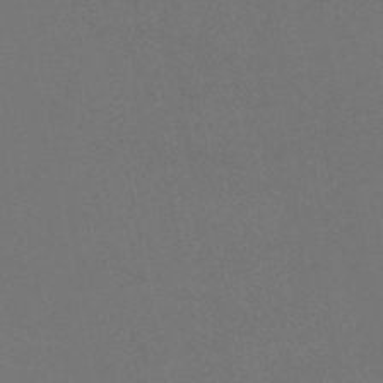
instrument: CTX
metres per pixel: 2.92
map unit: lHb
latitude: -46.9919
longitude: 68.8597
